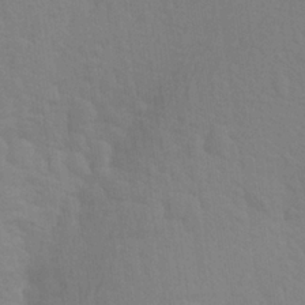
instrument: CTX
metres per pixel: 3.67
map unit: Aa
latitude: 25.1214
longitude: -145.7638
